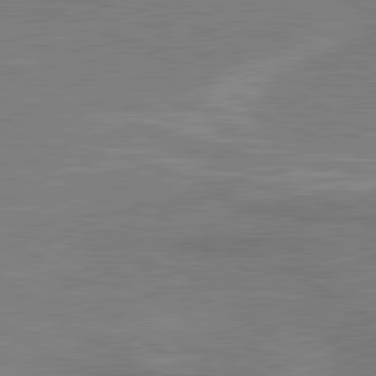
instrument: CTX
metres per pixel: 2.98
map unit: lApd
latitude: 80.2145
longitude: 128.5007
